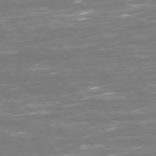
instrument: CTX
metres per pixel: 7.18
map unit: Hpe
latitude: 72.7436
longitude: -126.0444
